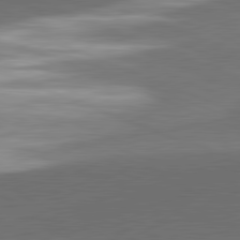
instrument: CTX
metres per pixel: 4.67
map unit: lApd
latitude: 81.7261
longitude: 136.8408
